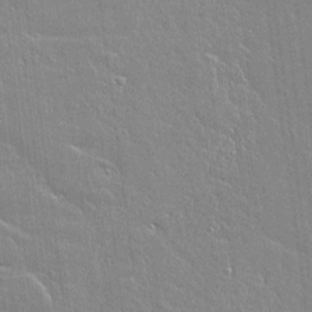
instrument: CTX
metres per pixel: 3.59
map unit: lAvf
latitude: 16.5735
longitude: -127.4993
